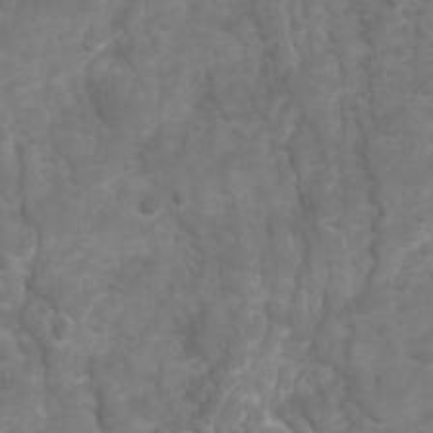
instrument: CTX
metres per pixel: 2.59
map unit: Ave
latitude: 16.7057
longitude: -132.5357
